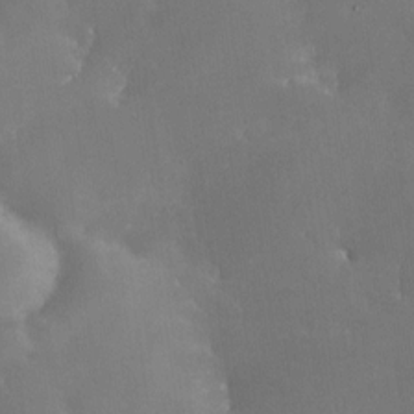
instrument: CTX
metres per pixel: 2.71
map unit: Nhe
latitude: -26.4817
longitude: -110.2145
